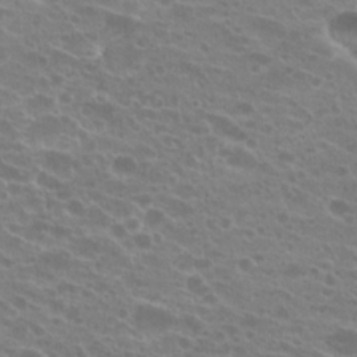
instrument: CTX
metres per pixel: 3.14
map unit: Hto
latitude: 21.6316
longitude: -40.5167
